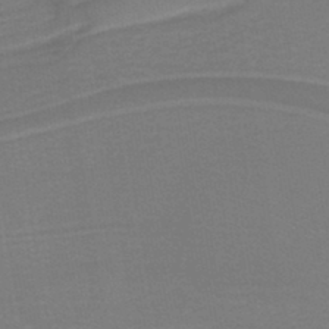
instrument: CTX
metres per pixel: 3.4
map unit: lHb
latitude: -38.1228
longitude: 58.1416
